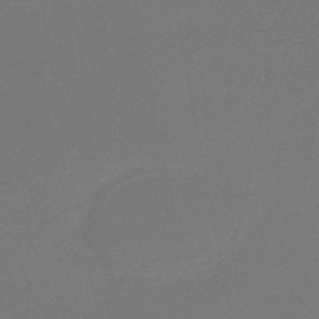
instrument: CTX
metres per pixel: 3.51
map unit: HNb
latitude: -47.9745
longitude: 56.3306
